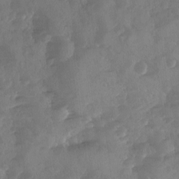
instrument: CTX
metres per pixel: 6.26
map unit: Ave
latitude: -10.0472
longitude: -118.2333
